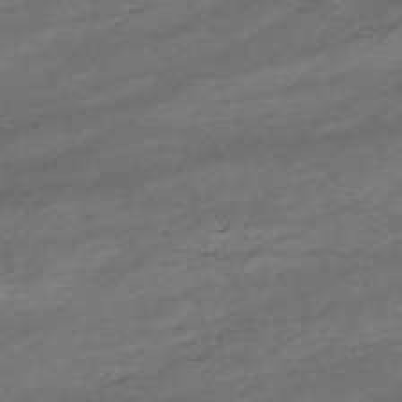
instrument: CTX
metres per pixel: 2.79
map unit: HNhu
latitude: -47.4076
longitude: 28.7274
